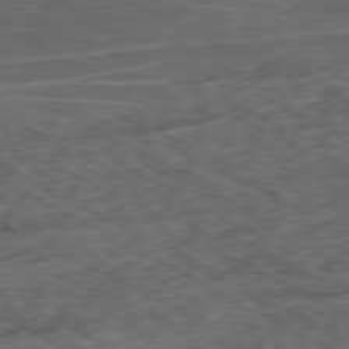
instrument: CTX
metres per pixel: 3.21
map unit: Ap
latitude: -80.2551
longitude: -73.0837
